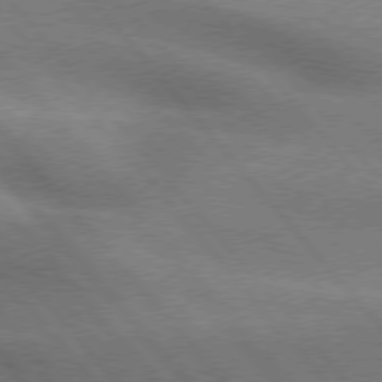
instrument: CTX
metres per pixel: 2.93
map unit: lApd
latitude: 76.0444
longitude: -61.8205
